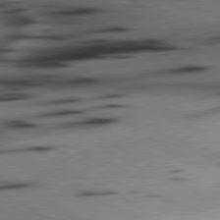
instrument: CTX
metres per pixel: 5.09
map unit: lApd
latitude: 80.3656
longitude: 163.0486
